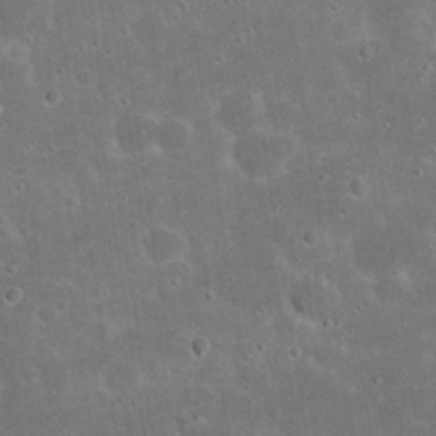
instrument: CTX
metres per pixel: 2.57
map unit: Nhu
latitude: 23.0269
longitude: -71.5938
